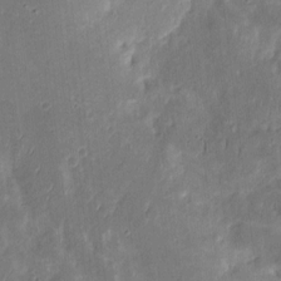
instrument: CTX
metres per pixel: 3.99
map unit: eHh
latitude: 8.5924
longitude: -73.7072
